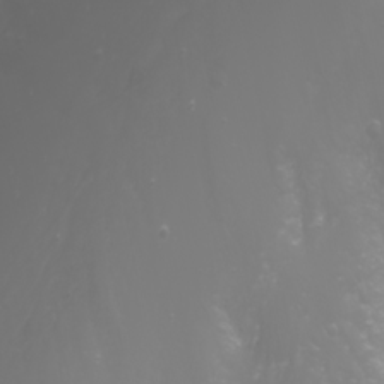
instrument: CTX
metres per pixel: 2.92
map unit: Nhu
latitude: -1.8045
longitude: -75.9528
